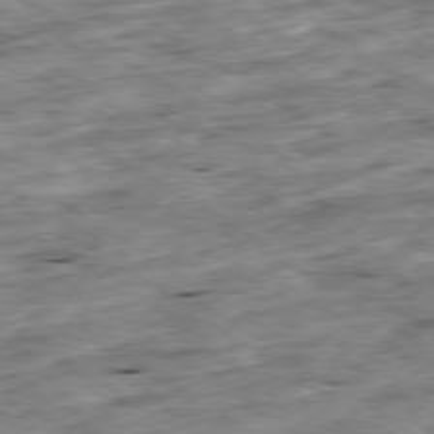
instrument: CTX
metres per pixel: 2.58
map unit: Ap
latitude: -79.8044
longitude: -51.5749
